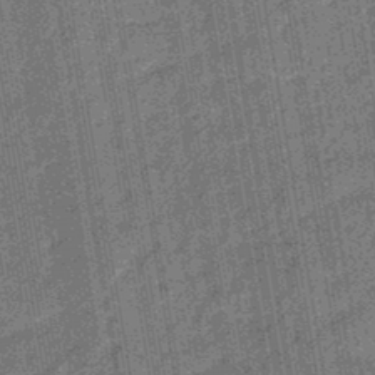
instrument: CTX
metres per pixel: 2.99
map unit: eHb
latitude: -45.6344
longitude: 87.4454
